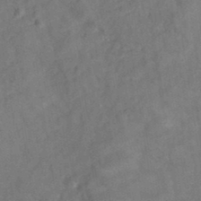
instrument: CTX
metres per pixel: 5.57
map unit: eAb
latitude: 35.1970
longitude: 111.2565
